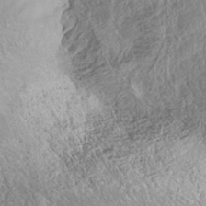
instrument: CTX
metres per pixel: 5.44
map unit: HNhu
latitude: -37.4832
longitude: 33.4266
